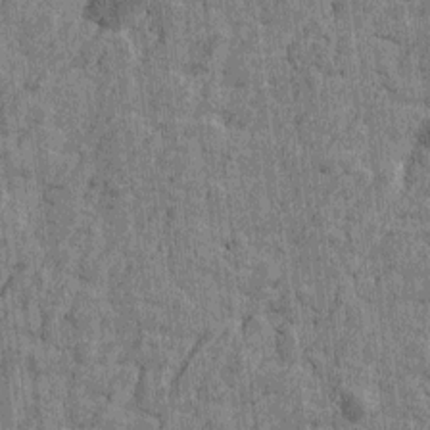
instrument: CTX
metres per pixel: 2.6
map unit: Htu
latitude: -4.2928
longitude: -179.3293
